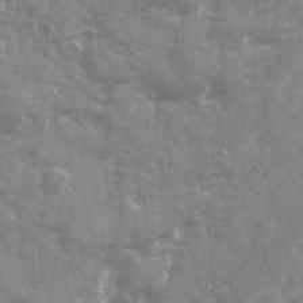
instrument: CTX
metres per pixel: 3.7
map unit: Ave
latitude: 21.3293
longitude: -132.5924
